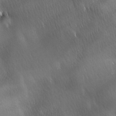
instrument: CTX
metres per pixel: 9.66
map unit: Ave
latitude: -6.9541
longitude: -122.6490
